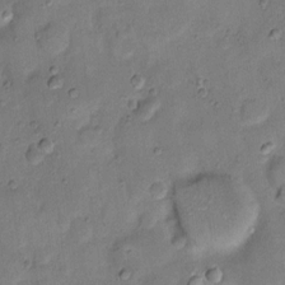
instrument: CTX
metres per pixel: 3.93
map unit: eHh
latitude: 11.7450
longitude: -64.4979
